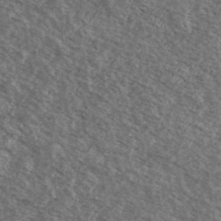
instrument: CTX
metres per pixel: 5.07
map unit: Ave
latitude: 39.2726
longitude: -110.5546
